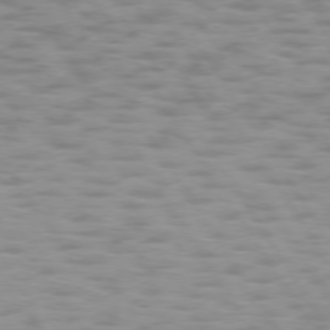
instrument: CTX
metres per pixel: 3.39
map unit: lApd
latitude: 74.7813
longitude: -50.6868
